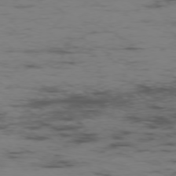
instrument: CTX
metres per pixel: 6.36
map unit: Ap
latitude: -76.7652
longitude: -82.1955
